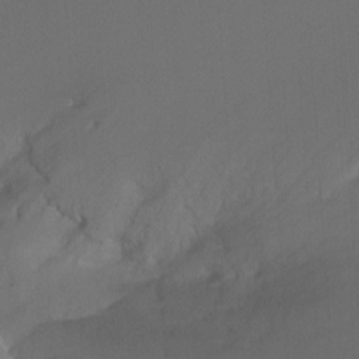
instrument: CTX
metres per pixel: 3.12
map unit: Ht
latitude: -9.0297
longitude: -37.3293
